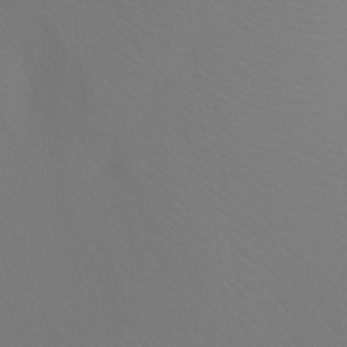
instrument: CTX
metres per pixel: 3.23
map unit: Ht
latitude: -8.7463
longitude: -32.4790
